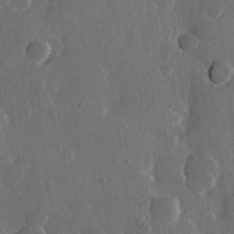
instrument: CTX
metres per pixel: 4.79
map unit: Hve
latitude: 22.8569
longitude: 148.1606
